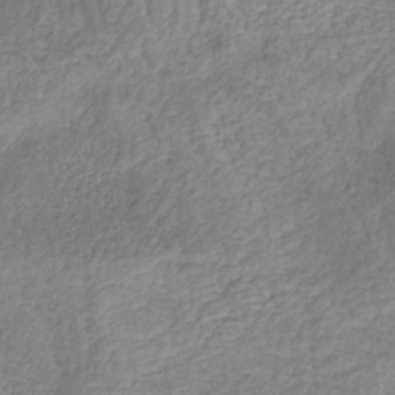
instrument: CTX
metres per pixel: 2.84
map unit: HNb
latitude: -32.2929
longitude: 59.1431
